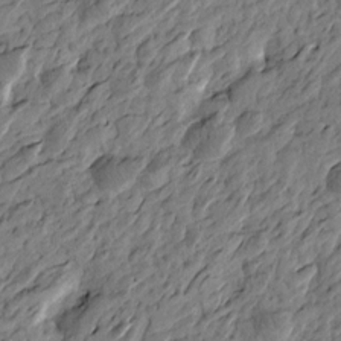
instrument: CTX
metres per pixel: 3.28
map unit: Htu
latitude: -3.3509
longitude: 179.8422
